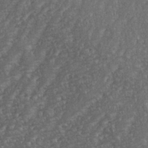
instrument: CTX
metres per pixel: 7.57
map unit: eHh
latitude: 35.1970
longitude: -133.2726
